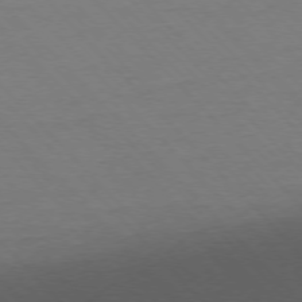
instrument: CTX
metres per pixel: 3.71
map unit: Ap
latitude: -76.7841
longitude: -85.9150
